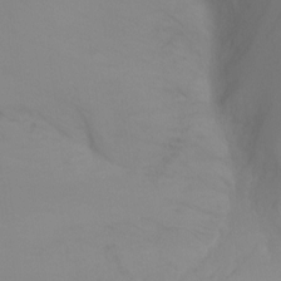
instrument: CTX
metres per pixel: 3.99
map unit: Ht
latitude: -9.1242
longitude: -33.2159
